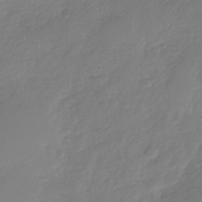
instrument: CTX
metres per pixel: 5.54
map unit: Nhu
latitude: -29.3510
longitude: -61.8961
